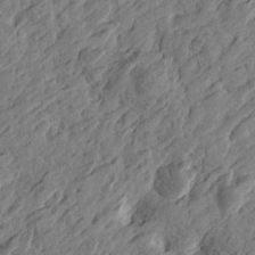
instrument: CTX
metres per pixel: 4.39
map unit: Htu
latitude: -3.4076
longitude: -179.3482
